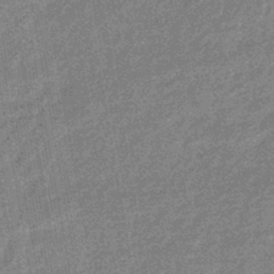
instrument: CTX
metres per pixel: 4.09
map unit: eHb
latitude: -43.9556
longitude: 88.4818
